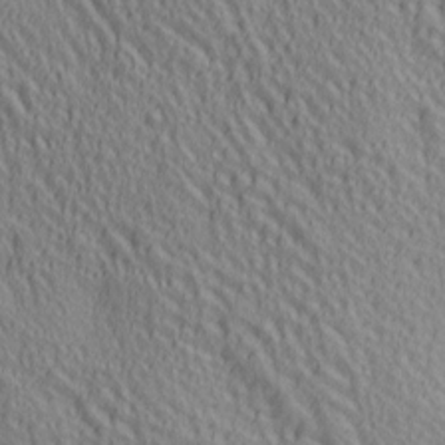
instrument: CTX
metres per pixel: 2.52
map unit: lAa
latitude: 5.2726
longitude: -117.1214
